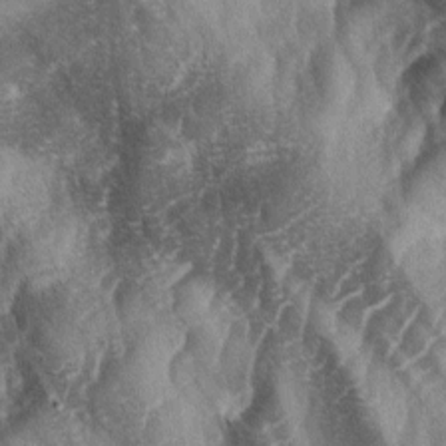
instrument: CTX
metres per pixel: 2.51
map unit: lAa
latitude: -4.4062
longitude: -127.4049
